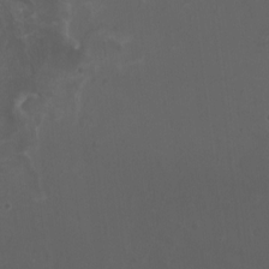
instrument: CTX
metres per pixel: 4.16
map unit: HNhu
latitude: 5.3482
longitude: 8.4629
